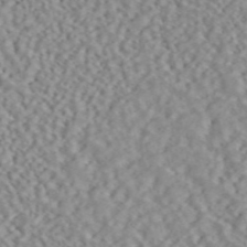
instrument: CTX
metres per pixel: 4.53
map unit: ANa
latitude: 45.7638
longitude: 49.9367
